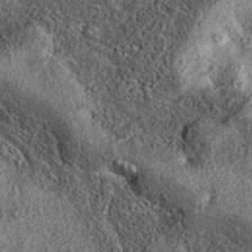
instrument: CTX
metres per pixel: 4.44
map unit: eAb
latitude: 36.8380
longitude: 108.2550
